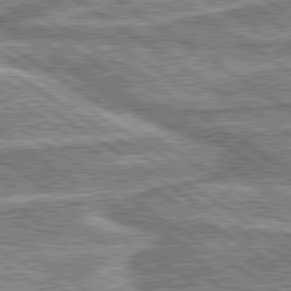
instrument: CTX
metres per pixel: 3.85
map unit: lApd
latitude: 80.1011
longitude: 173.5021
